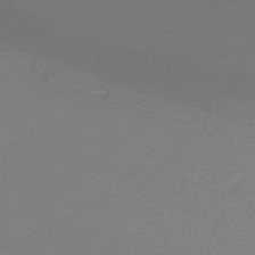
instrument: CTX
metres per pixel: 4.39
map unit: lHb
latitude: -46.1228
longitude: 63.9745
